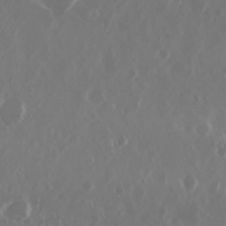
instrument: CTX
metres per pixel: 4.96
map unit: Nhu
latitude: 29.8394
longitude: -60.6301
